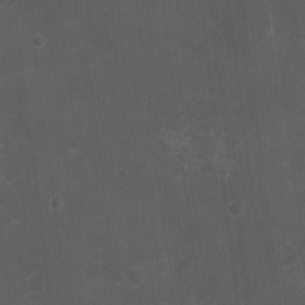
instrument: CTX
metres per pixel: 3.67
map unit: Nhu
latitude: 3.4615
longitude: -16.8946
